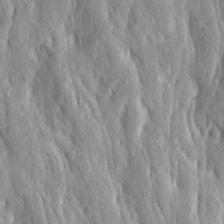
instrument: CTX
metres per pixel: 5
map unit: Ave
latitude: 22.8758
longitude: -134.0255
